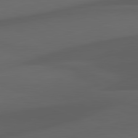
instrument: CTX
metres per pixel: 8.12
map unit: lApd
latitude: 81.8961
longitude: 126.9163
